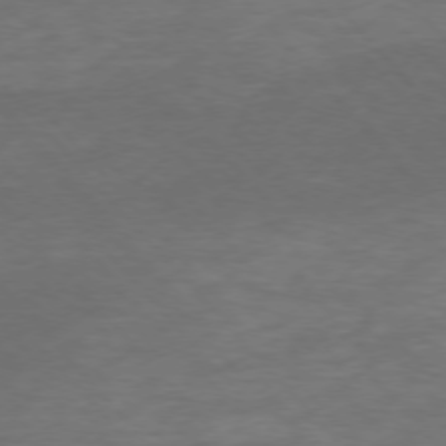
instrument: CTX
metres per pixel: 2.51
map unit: Ap
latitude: -76.4251
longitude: -70.0444
